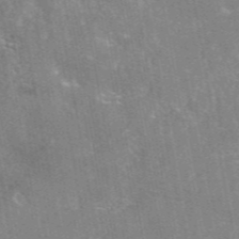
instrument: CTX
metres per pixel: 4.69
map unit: eAb
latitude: 46.0255
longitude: 123.5210
